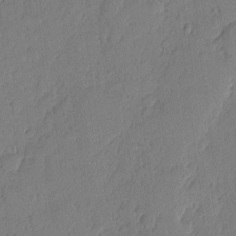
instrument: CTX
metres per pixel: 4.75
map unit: eHh
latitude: 4.3089
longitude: -75.9339
